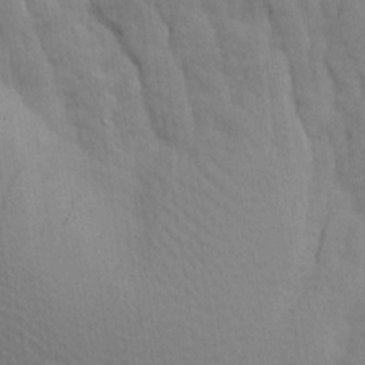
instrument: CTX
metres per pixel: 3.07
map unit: Ave
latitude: 13.7639
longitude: -134.1766
